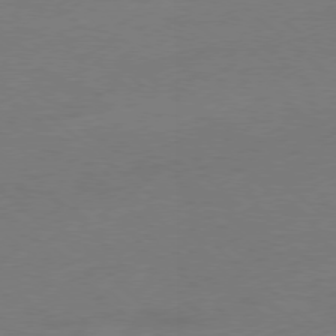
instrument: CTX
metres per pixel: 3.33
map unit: Ap
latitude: -78.8030
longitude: -57.1403
